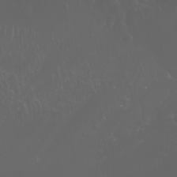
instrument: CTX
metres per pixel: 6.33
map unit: Nhu
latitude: -7.3320
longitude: -74.2334
